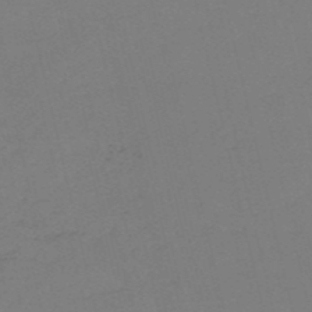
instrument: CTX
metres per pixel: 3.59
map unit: HNb
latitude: -54.5763
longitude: -49.8961
